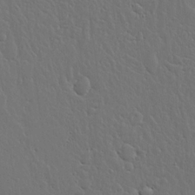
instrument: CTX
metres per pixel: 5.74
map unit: lHvf
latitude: 17.7639
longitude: -116.8569
